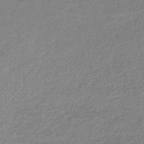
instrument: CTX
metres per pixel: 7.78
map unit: HNb
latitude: -49.0109
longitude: 58.8219
